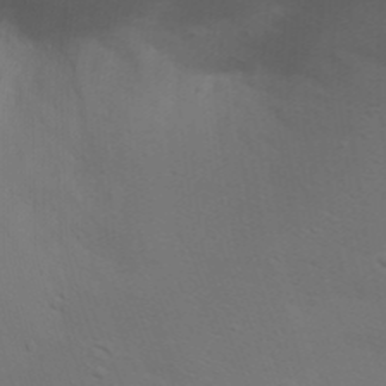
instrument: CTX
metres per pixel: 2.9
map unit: Nhu
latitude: 22.2333
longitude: -73.4049
